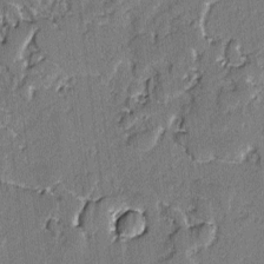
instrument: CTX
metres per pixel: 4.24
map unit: lAvf
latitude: -2.7274
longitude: -107.7072
